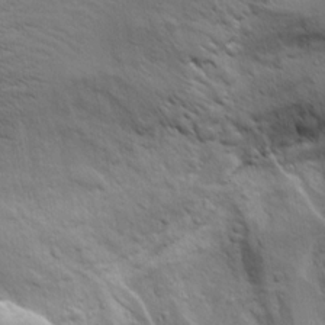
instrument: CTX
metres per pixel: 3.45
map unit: Aa
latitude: 18.0822
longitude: -125.4615
